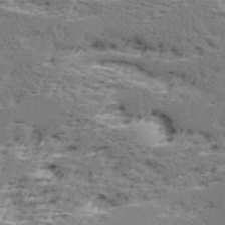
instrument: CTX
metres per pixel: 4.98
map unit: Ave
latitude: 16.6113
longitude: -137.8395
